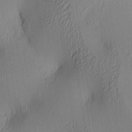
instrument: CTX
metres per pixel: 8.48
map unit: lAa
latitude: 5.5560
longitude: -113.3104
